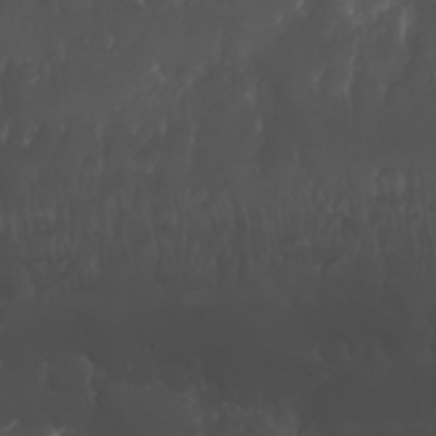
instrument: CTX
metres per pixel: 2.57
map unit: Nhu
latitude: 26.3467
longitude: -64.4979
